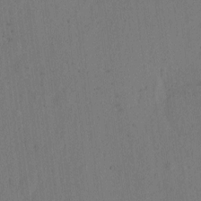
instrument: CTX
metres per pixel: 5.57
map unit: eHh
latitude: 2.9136
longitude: -78.7624
